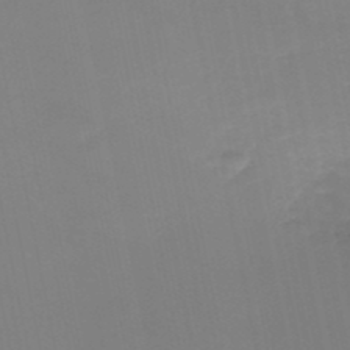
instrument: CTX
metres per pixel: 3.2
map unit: HNb
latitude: -50.1417
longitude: -50.9135
